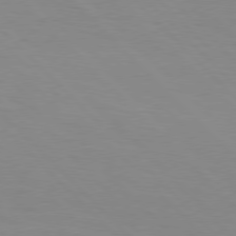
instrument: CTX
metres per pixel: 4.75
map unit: Hpe
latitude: 77.2915
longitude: -160.5734
